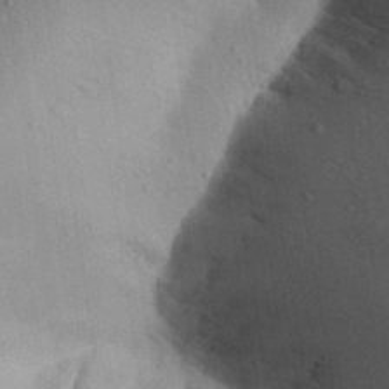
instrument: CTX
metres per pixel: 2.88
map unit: Aa
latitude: 31.8773
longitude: -145.4237
